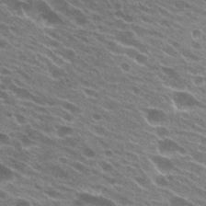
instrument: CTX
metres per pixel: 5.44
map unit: Hto
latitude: 23.4237
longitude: -38.3467
